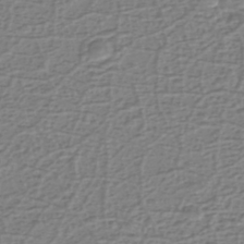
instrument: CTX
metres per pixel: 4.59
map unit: eHh
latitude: -39.9745
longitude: -28.2522
